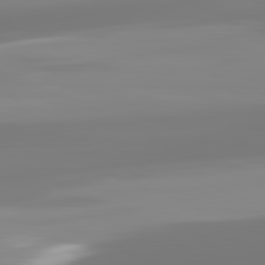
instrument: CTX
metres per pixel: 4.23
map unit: lApd
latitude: 81.9717
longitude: -149.5938
